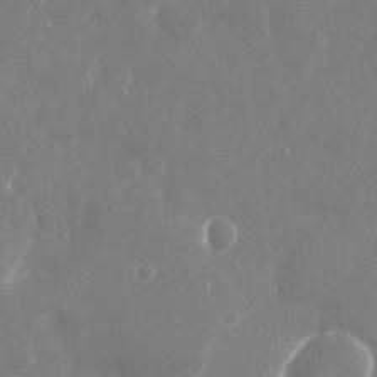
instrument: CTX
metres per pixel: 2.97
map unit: Nhu
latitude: -22.9920
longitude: -72.4790
